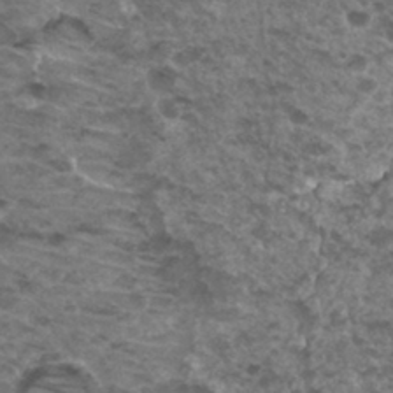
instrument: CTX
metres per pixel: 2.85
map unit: Hto
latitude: 32.2145
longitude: -48.1389
